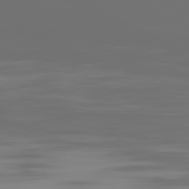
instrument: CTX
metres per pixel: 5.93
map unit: Ap
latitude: -80.2173
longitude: -59.1970
